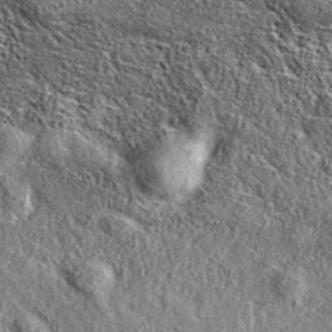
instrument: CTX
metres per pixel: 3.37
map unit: eAb
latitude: 36.4790
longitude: 110.0850
